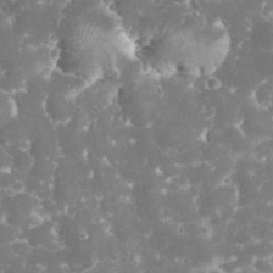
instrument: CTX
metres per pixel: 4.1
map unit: eHh
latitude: 32.5924
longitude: -62.5735
